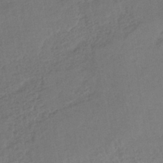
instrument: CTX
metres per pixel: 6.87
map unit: lHb
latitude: -38.6519
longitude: 68.7274
